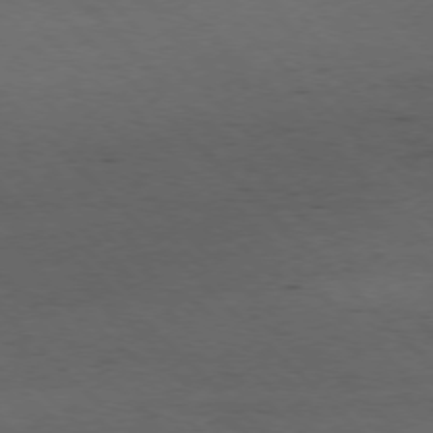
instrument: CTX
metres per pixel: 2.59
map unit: Hpe
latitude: -77.1620
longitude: 13.2565
